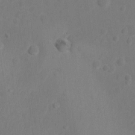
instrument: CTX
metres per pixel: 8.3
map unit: Nhu
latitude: 10.4223
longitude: -27.6316
